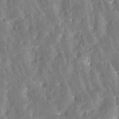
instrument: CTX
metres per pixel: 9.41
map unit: Htu
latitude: -3.2375
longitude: 174.9352
